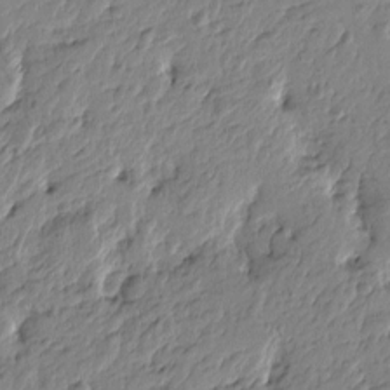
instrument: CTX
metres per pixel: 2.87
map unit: Htu
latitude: -4.6518
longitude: 179.0486
